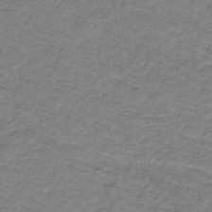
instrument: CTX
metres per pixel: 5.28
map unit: lHb
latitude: -32.3496
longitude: 65.2565
